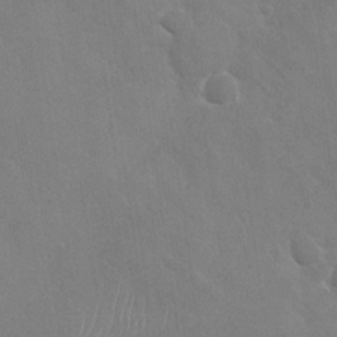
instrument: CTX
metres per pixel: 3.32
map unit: Nhu
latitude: -29.6911
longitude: -62.0822
